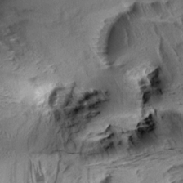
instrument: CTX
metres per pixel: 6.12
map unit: Aa
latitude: 9.7261
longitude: -142.4790
